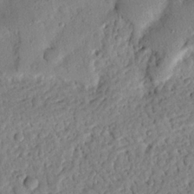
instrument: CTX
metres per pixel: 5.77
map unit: Nhu
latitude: 21.5938
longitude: -77.1403
